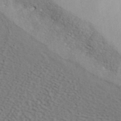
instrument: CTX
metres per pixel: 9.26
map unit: ANa
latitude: 42.0255
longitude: 56.0850
